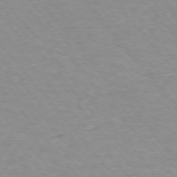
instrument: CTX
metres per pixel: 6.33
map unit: Ap
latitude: -75.6533
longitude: -81.4048
